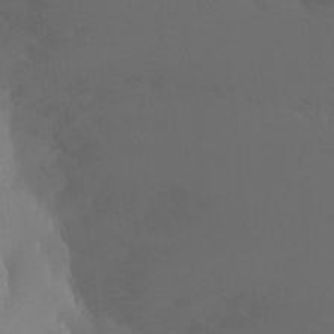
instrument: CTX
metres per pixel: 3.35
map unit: Ht
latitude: -9.1998
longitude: -33.0458
